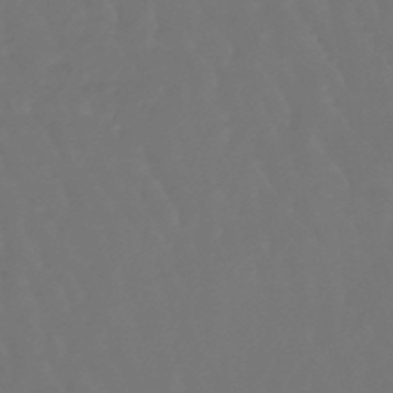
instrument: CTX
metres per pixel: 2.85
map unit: lHb
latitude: -47.2754
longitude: 79.0675
